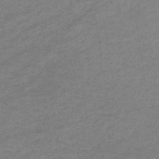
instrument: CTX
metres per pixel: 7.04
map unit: eHb
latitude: -37.3131
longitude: 75.4833
